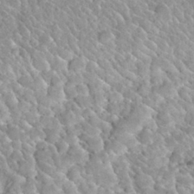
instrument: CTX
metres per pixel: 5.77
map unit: Nhu
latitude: 29.8205
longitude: -53.8961
